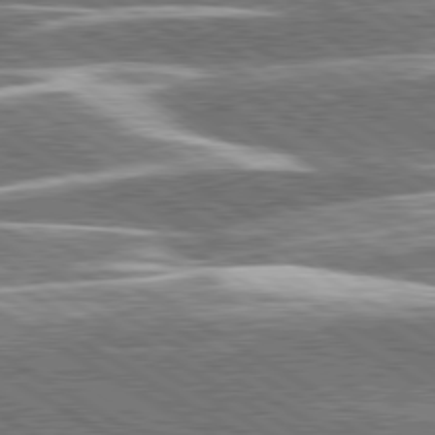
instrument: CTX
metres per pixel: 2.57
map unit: lApd
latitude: 79.9717
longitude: -96.0444
